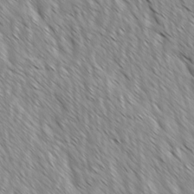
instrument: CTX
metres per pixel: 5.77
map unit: Ave
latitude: -1.6344
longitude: -112.7057
